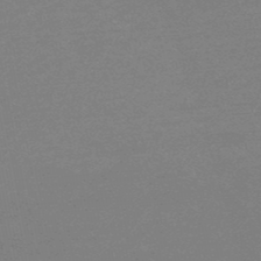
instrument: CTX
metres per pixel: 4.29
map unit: eHb
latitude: -48.2929
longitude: 88.0283
